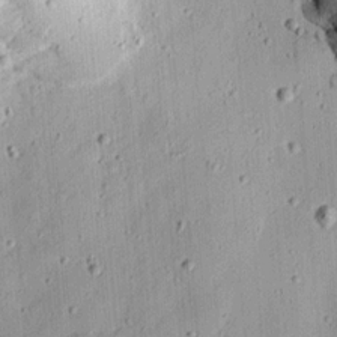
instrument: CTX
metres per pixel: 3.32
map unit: Ht
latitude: 12.2712
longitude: -74.1956
